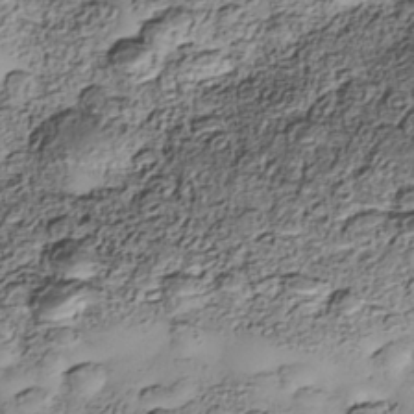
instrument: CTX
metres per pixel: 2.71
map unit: Nhe
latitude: -38.5385
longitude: -147.6883
